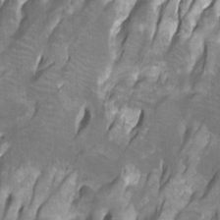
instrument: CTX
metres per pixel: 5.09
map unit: Htu
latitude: -7.3698
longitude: -49.0081
